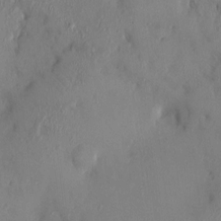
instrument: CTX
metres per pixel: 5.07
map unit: HNhu
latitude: 4.3089
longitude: -4.8380
